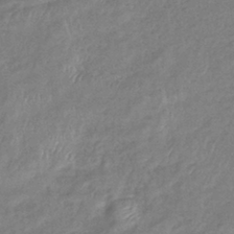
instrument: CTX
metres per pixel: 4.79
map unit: eHb
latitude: -38.7085
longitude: 78.5762
